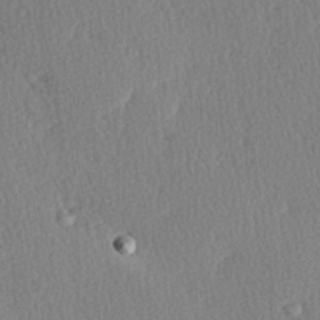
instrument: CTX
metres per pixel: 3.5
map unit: Hve
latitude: 26.9136
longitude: -93.5560
